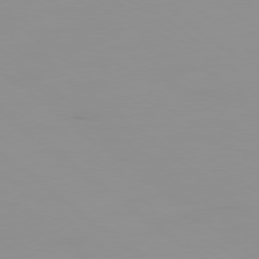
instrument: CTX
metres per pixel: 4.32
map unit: Ap
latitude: -80.1417
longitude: -53.4616
